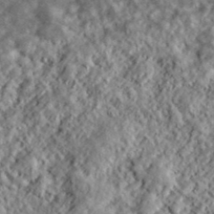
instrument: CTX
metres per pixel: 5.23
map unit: lHvf
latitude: 39.3671
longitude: -88.3657
